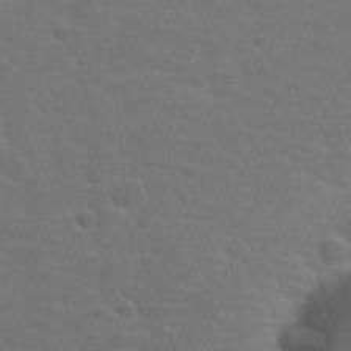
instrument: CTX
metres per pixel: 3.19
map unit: Hto
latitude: 23.3104
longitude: -47.7261
